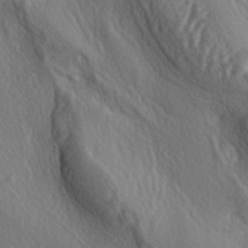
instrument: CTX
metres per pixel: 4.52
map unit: lAa
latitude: -5.5210
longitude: -124.3278
